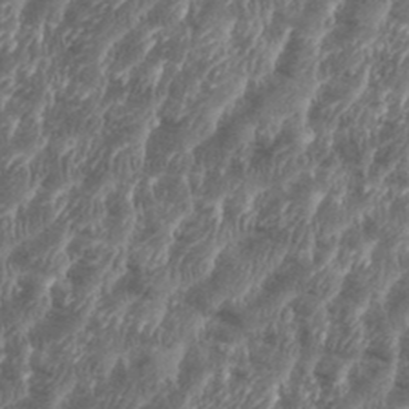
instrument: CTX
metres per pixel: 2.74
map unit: eHh
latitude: 36.0255
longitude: -137.1781
